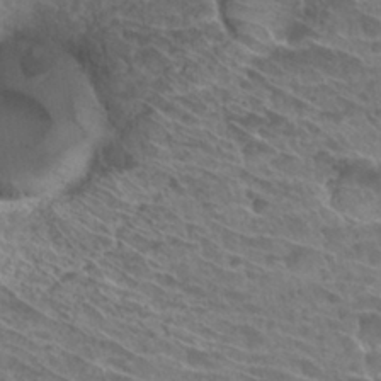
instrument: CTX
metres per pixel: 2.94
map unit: Hto
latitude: 28.8002
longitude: -39.4426
